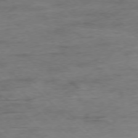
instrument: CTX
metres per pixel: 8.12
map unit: Ap
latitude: -77.7667
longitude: -88.8947
